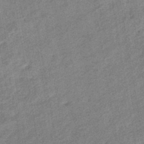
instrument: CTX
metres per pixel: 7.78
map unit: eHb
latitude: -42.3117
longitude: 82.3684
